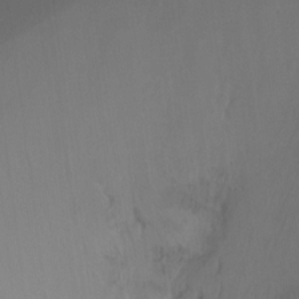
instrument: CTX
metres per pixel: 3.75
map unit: Ht
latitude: -9.5588
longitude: -37.8206
